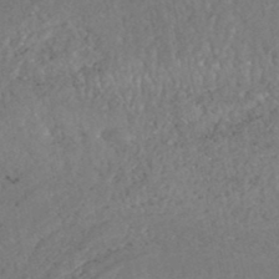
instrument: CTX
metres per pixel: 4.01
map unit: HNhu
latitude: -48.0472
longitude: 98.4251
